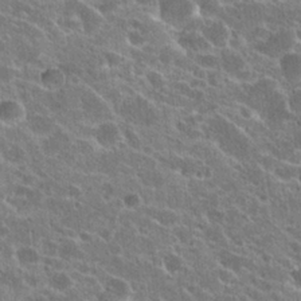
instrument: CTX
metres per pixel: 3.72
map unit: Hto
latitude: 24.2900
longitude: -39.2348
